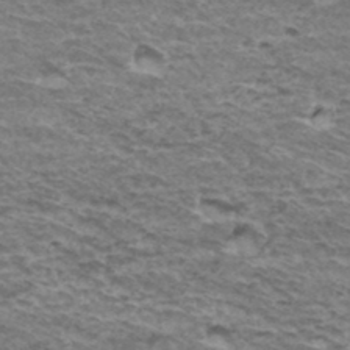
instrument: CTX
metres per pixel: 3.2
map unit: Hto
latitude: 36.5357
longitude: -42.9325
